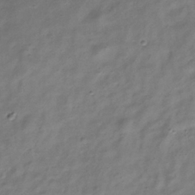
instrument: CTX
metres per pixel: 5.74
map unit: Hve
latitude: -33.4077
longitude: 89.1620
